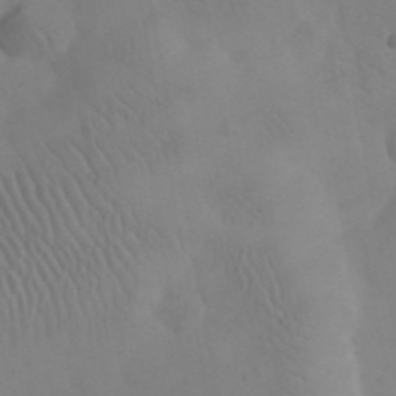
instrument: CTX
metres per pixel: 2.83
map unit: eHh
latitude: 25.4993
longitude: -66.8946
